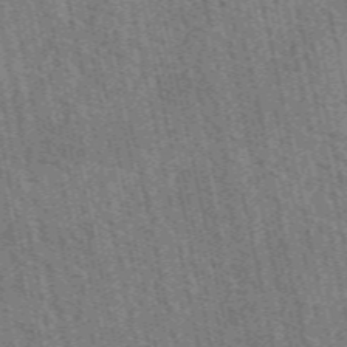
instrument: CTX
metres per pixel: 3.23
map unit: eAb
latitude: 51.4804
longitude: 114.4818
